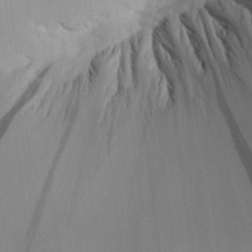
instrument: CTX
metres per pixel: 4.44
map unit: Aa
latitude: 25.9528
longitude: -132.7813
